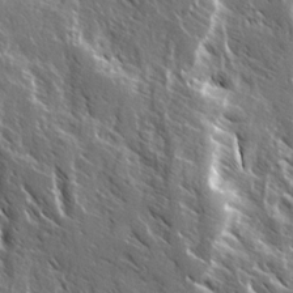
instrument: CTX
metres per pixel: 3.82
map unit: Ave
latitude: 14.8947
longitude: -133.6127
